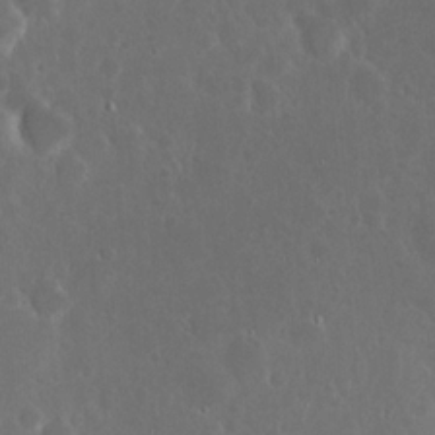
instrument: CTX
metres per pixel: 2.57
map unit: eHh
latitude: 22.1389
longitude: -58.1956
